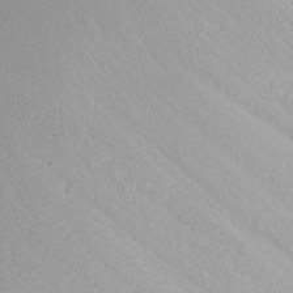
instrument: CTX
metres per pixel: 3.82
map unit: Nhu
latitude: -7.7288
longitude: -89.6883
